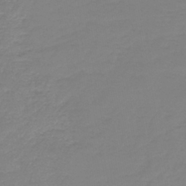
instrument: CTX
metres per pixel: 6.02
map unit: lHb
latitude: -42.0849
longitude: 63.6344
